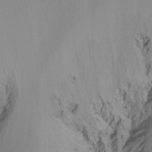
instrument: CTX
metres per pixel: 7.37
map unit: Hto
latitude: -8.2928
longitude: -50.5167
